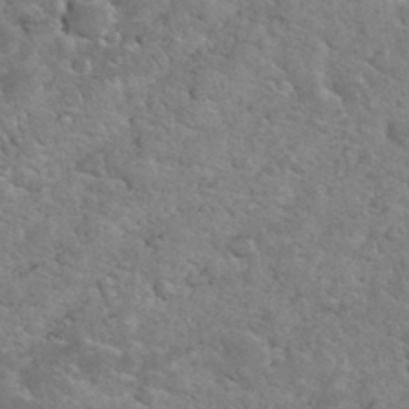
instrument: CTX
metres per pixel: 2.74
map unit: eHh
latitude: 35.0836
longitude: -65.0836
